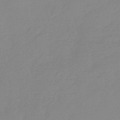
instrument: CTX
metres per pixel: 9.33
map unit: lHb
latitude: -45.7478
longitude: 65.0298
